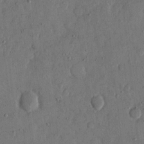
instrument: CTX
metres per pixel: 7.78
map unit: eHh
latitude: 13.5938
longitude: -68.1767
